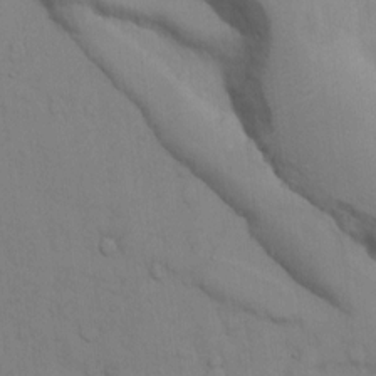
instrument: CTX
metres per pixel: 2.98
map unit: Hto
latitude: 12.2334
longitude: -56.8946
